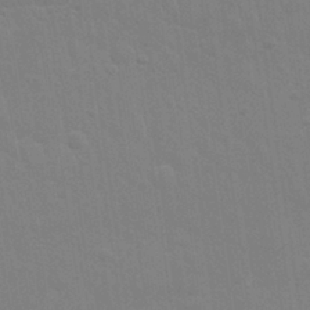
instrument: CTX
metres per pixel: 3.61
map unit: Nhu
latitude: 28.1955
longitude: -64.4034
